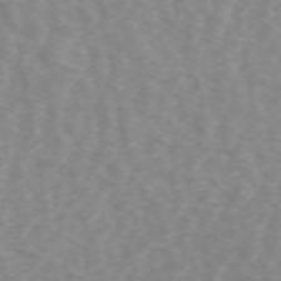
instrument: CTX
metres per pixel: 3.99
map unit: ANa
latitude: 45.0080
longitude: 28.0094
